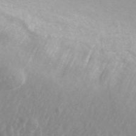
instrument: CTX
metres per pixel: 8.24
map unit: ANa
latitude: 44.9136
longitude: 23.5777
